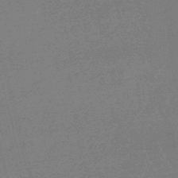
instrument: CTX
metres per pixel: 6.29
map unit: eHb
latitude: -48.3684
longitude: 87.2376
